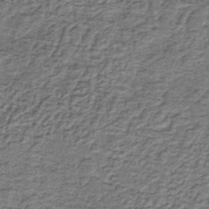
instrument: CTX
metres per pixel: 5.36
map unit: HNb
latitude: -39.5210
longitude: 50.5574
